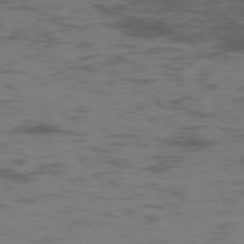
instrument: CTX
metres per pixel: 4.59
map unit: Hpe
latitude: -75.4266
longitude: -19.9717
